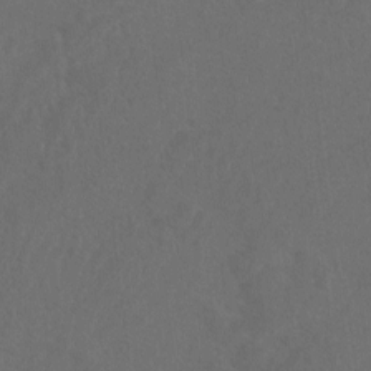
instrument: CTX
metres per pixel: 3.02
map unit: Htu
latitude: -10.7652
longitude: -73.5182
